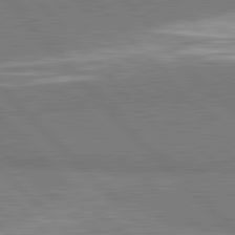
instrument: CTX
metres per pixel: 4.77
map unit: lApd
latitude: 81.9717
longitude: 163.2376
